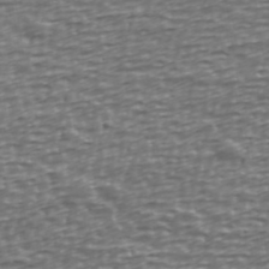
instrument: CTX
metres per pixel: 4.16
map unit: Ave
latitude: 40.4978
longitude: -112.8191
